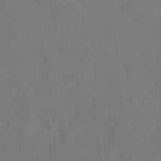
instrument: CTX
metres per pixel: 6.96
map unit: Ht
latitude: -7.9367
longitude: -34.0444
